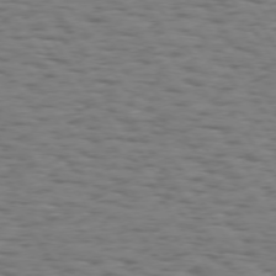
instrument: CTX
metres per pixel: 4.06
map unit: Hpe
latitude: 73.9906
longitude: -132.1578
